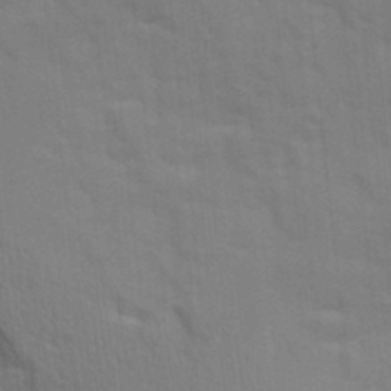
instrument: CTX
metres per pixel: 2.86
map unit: Ave
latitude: 10.6680
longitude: -102.2711
